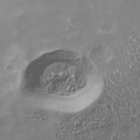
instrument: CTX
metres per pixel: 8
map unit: Nhe
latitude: -38.7652
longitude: -118.1389
